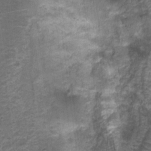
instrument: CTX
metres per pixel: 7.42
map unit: Nhu
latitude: 3.3481
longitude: -17.6882
